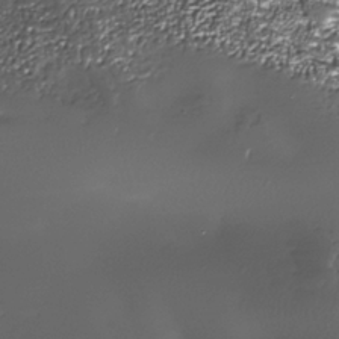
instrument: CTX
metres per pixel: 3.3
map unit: Nhe
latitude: -35.5210
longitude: -92.4034
